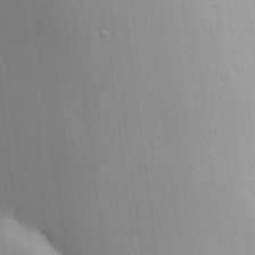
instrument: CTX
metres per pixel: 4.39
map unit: lHvf
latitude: 18.0822
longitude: -117.5560
